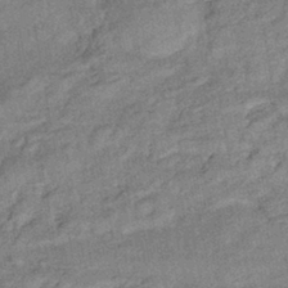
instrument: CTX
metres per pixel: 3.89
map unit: eHb
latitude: -41.5588
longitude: 82.4440
